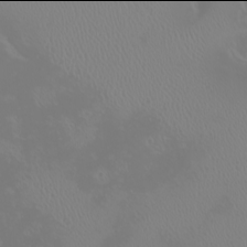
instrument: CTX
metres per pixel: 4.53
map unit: eHh
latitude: -2.0094
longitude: 19.7100
